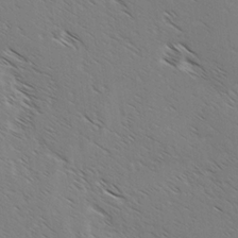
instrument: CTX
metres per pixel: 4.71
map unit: lAvf
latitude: -2.8785
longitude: -113.1781
